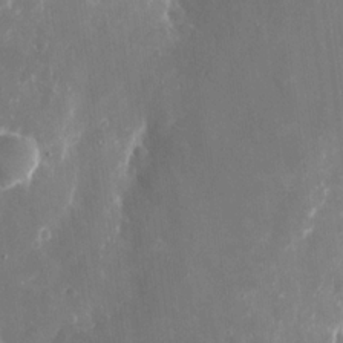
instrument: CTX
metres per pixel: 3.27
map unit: eHh
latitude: 8.6680
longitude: -70.7435
